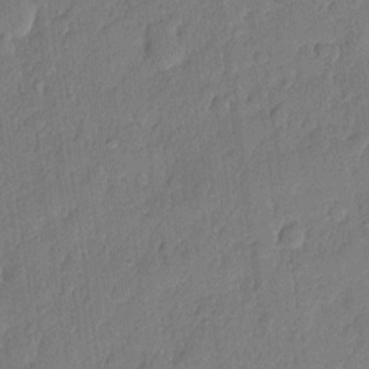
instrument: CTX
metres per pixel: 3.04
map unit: eHh
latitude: 6.8380
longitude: -73.9717
